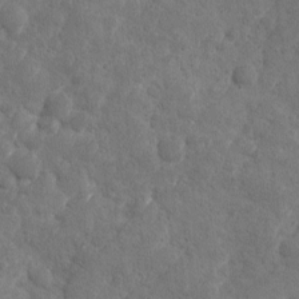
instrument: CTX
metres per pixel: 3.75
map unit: Ave
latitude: 10.3845
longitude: -105.7450
